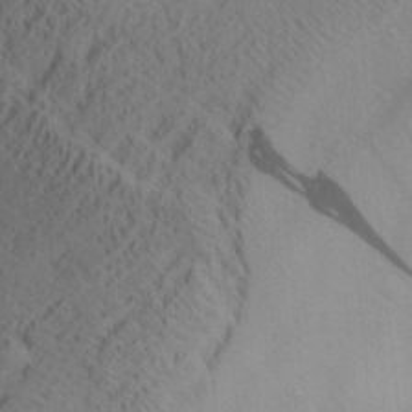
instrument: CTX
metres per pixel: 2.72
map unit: Aa
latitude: 28.5357
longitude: -131.8584
